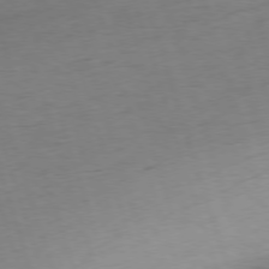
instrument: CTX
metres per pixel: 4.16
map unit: Ap
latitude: -75.8612
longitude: -73.3671
